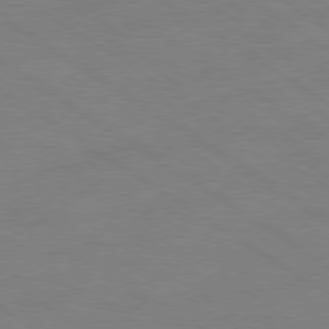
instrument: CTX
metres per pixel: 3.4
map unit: Ap
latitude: -79.8233
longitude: -53.1781
